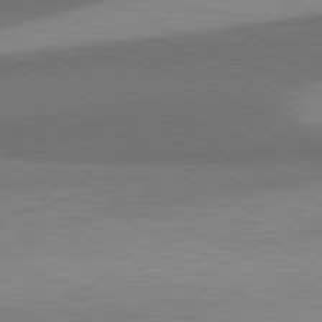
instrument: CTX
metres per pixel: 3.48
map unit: lApd
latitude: 81.2159
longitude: 139.0487
